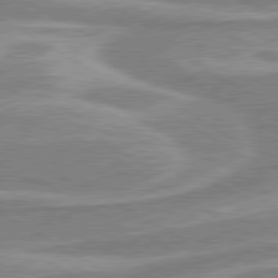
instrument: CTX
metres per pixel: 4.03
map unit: lApd
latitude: 80.0633
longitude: -178.2145
